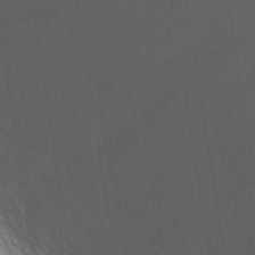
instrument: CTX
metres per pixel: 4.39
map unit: eAb
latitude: 34.8758
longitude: 111.5021
